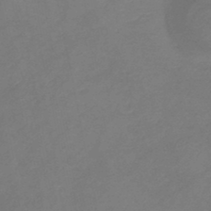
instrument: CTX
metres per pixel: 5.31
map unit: lHb
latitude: -37.4076
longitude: 73.0864
